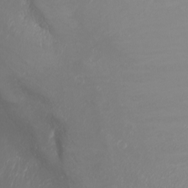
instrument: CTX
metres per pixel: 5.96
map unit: Nhu
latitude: -5.8422
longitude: -79.1403
